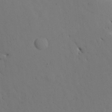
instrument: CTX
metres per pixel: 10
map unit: Nhu
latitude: 27.3671
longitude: -72.1389
